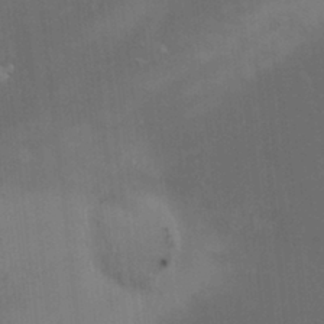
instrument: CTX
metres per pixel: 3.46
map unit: HNhu
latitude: 2.4223
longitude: 9.2565
